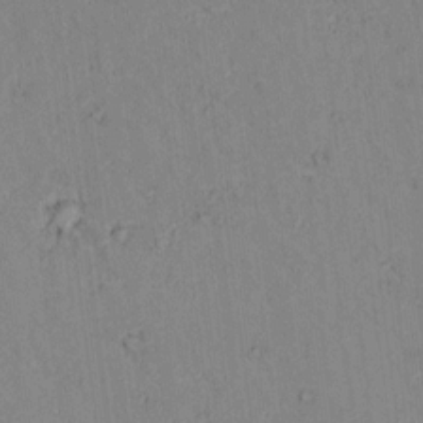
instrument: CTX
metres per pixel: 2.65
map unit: lAvf
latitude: 9.1403
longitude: 167.9178
